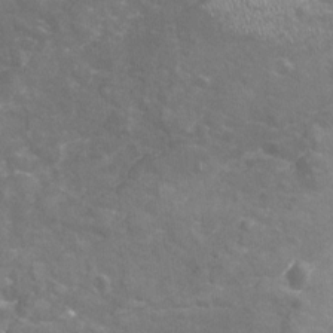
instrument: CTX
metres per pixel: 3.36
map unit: Nhu
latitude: -19.5966
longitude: -56.8380
